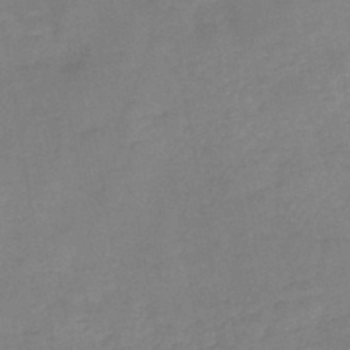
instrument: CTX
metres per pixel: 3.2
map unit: HNb
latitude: -44.7274
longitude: -38.2522
